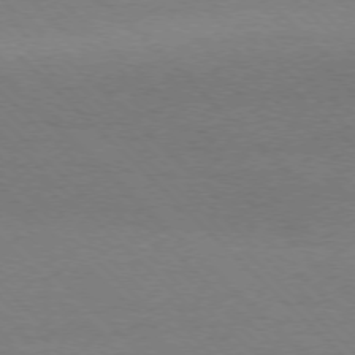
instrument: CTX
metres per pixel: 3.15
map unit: Ap
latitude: -77.3321
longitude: -86.7057
